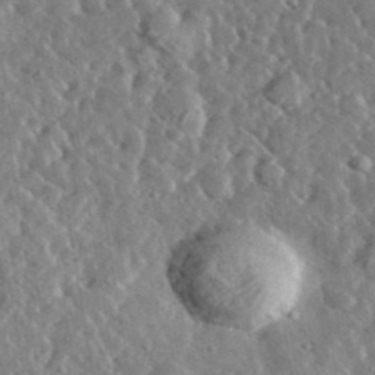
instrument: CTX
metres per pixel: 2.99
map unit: lHvf
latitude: 36.9514
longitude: -89.2726
